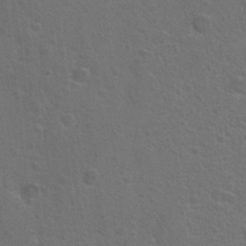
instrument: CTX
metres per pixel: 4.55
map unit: Hto
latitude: 23.2537
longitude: -47.4427
